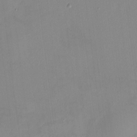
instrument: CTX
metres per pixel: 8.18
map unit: HNhu
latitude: -0.8786
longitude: -6.5546
